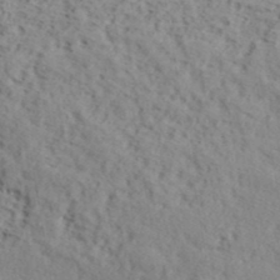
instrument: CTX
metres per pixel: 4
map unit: lHvf
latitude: 39.6694
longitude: -87.3293
